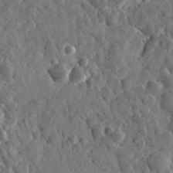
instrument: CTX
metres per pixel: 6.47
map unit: lHvf
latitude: 35.2726
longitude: -87.5371
